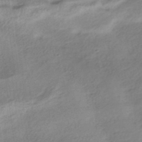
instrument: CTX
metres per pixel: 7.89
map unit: HNhu
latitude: -40.5763
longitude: 93.1242
